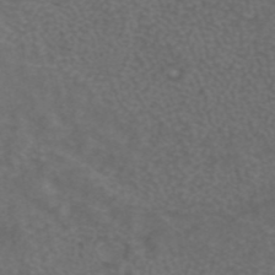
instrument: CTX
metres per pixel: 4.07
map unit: ANa
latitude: 43.1214
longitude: 24.4629
